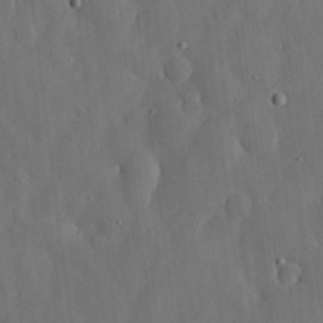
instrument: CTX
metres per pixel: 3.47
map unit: lHvf
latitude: 19.1403
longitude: -113.1403
